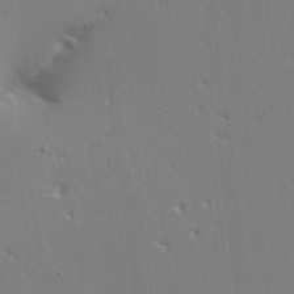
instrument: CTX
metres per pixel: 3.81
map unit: Aa
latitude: 21.1026
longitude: -124.5545
